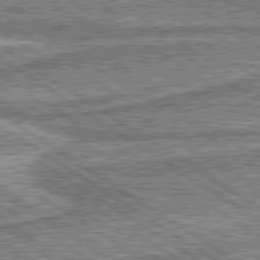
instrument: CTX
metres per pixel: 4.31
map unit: lApd
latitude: 80.3278
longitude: 173.4643
